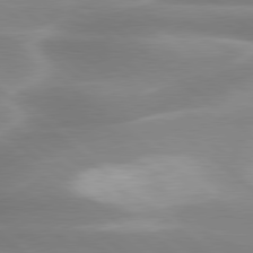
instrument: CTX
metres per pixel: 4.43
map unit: lApd
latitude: 79.7828
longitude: -117.1781
